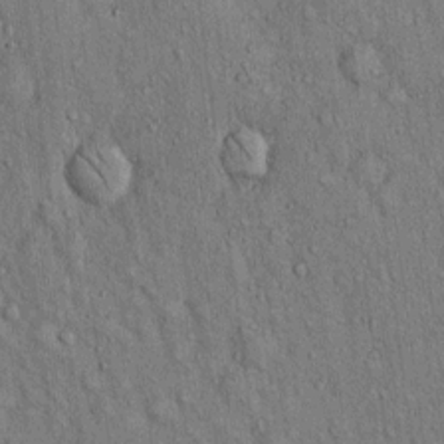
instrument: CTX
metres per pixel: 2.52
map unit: Hto
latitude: 13.3482
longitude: -58.6491
